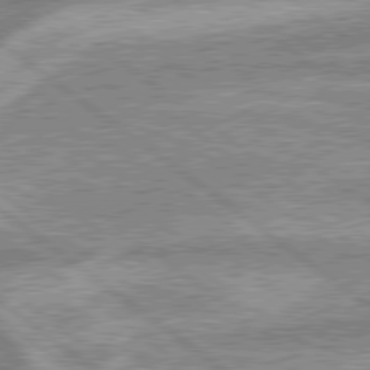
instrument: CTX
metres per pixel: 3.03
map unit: lApd
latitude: 79.3482
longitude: -168.5168
